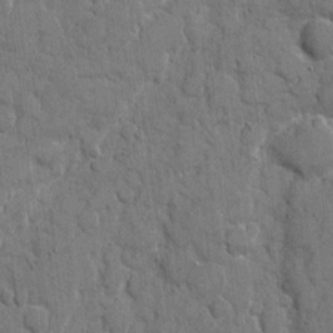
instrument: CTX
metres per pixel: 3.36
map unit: eHh
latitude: 8.7624
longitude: -67.5371
